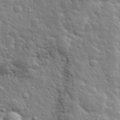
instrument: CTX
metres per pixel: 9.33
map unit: lHvf
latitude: 34.3089
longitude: -81.7450
